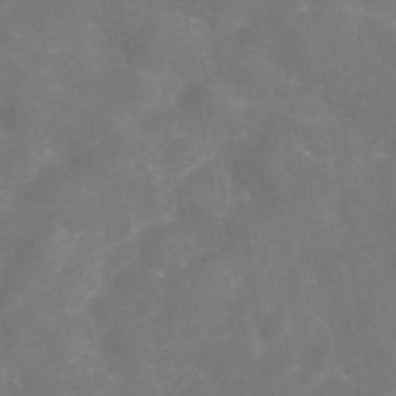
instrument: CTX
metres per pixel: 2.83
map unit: eAb
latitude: 46.3279
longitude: 126.5762
